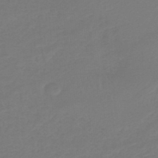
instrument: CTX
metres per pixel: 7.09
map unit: lHb
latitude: -47.2376
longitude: 65.3699
